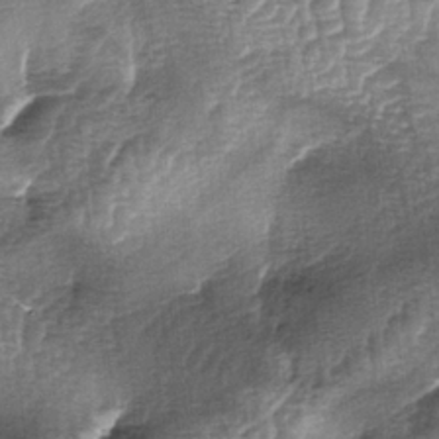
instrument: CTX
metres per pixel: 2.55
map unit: lAa
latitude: -5.1242
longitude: -128.2333
